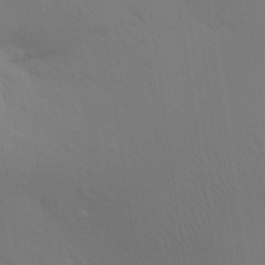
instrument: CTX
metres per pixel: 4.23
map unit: Aa
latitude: 29.5938
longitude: -144.6301
